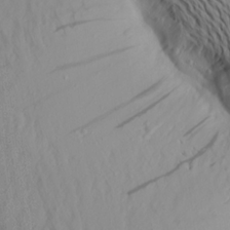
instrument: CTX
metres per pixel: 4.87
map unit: Aa
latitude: 20.0822
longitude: -146.6302
